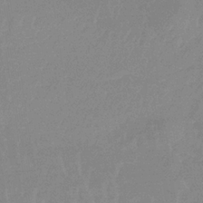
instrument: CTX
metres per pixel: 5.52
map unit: lHb
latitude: -34.0850
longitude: 70.0094
